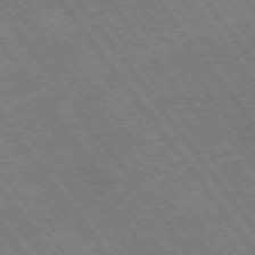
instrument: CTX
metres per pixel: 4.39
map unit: Hpe
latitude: -75.4077
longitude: -22.4979
